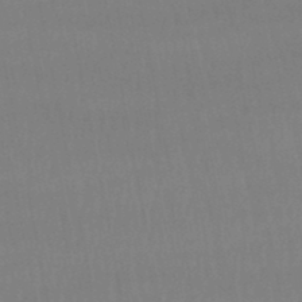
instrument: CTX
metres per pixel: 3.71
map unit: lHb
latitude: -48.0472
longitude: 62.3495
